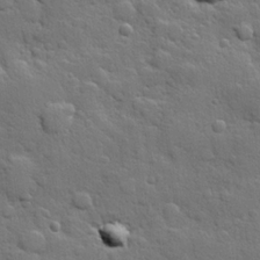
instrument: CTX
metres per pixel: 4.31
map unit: Hve
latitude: 24.6868
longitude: 148.8786
